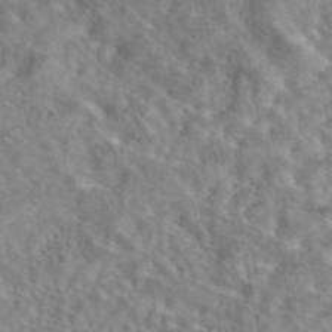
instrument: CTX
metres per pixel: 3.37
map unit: eAb
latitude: 43.4238
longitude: 108.7463
